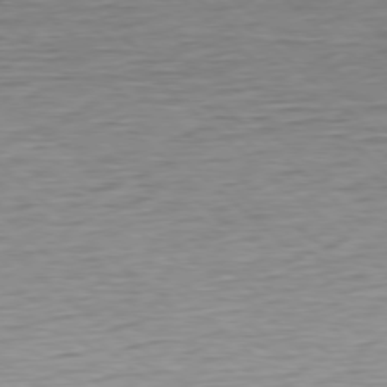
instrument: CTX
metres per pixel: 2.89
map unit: Ap
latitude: -78.1605
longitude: -97.8772
